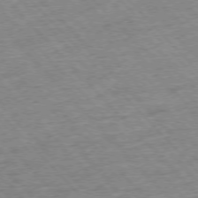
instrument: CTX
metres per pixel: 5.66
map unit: Hpe
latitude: -76.5763
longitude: -15.9339
